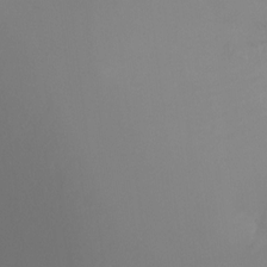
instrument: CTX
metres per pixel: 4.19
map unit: Nhu
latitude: -16.5385
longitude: -47.9528
